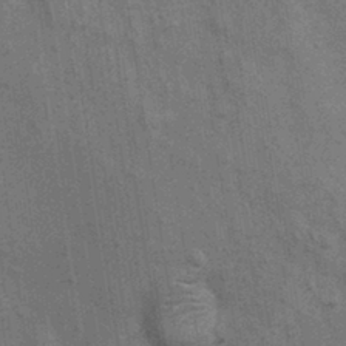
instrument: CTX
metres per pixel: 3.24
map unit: Nhu
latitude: -0.3118
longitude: -15.7261
